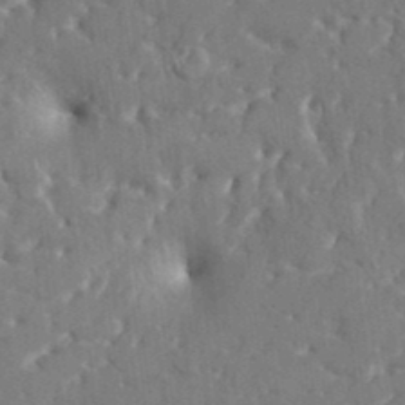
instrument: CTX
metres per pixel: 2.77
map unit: HNhu
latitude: 5.1403
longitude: 10.3873
